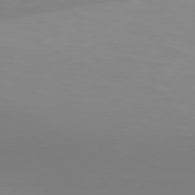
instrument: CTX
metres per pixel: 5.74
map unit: Hpe
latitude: 77.7449
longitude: -165.9717
